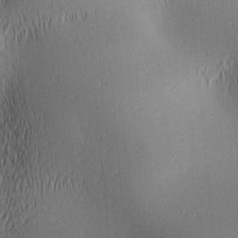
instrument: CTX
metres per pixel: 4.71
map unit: lAa
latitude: 1.9528
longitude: -116.1011
